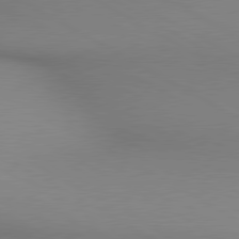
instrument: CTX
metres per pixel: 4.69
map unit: lApd
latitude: 80.3278
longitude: 135.5021
